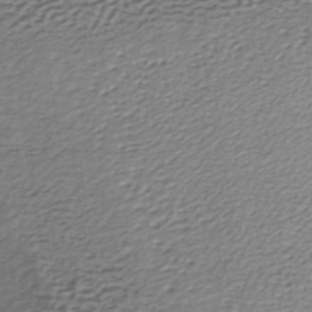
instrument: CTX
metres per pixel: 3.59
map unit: lHb
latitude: -35.2754
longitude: 60.4629
